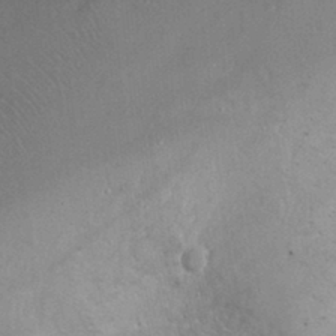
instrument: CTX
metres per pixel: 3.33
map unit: Ht
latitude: 0.0633
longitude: -33.1970
